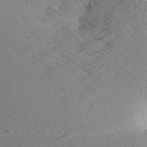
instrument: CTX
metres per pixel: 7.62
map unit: Aa
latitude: 7.9717
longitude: -140.1577
